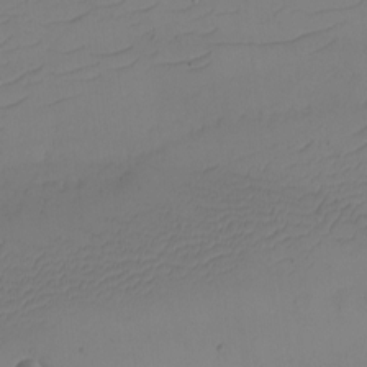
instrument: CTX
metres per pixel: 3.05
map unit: eHh
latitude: -2.2739
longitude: -74.4601
